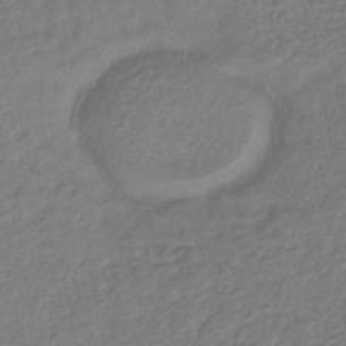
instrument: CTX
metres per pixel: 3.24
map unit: lHb
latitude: -41.6533
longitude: 76.3117
